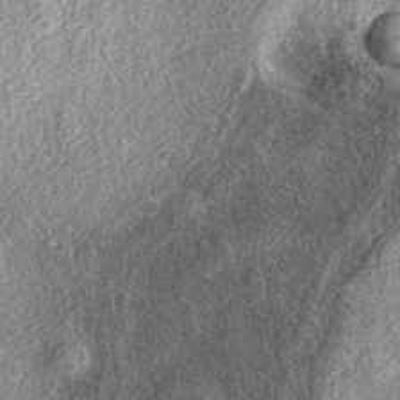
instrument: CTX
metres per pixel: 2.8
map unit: eAb
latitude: 38.7624
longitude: 106.9542
